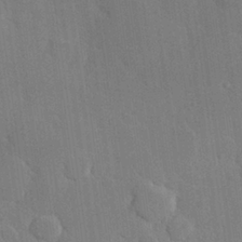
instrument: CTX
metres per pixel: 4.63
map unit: Hve
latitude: 25.9339
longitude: 150.9353
